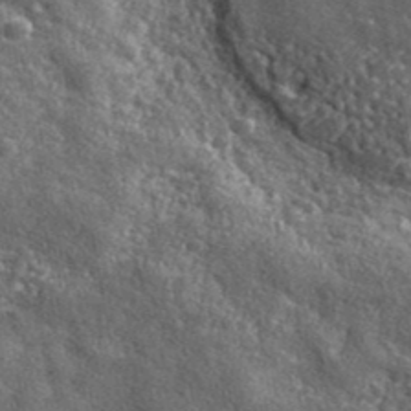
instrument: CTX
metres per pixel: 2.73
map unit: eHh
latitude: 42.2145
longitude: -90.5546
